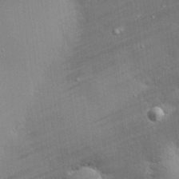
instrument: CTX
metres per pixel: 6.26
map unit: eHh
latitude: 24.7435
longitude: -90.4034
